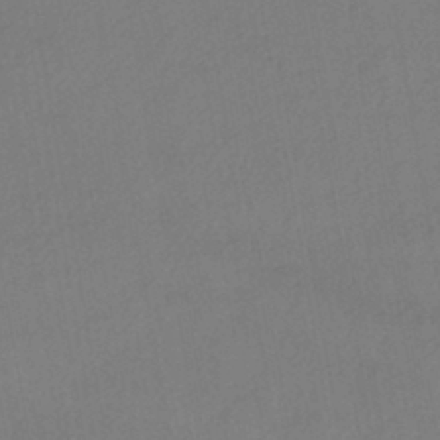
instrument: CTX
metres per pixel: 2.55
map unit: HNhu
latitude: -44.3117
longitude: 94.9541
